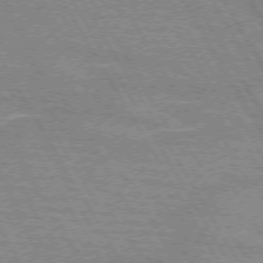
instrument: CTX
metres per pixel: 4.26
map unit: lApd
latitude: 72.0255
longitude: -55.9528
